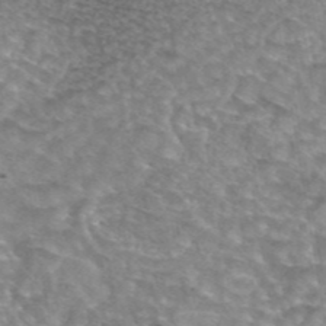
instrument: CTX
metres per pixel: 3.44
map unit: eAb
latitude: 44.9702
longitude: 103.6344
